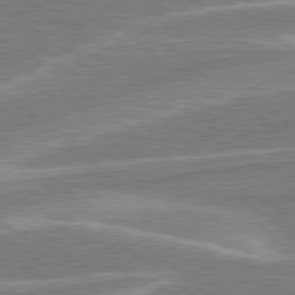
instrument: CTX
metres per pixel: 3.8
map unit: lApd
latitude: 78.8758
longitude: -158.3278
